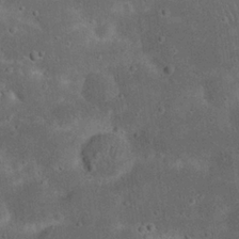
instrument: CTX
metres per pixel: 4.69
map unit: Nhu
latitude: 22.8947
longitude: -71.3859
